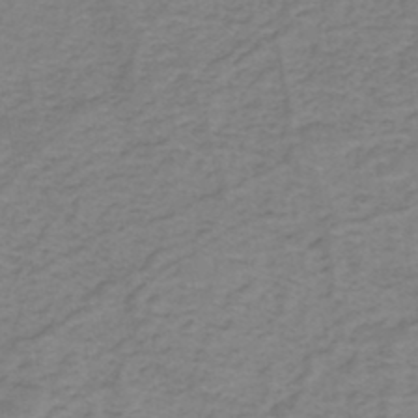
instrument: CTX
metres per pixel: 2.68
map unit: eHh
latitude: -44.6141
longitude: -29.8394
